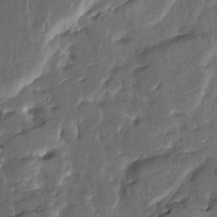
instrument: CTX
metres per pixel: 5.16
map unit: HNhu
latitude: 4.1200
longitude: 6.8975
